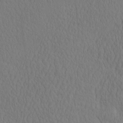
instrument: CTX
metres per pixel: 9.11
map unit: eHh
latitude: -2.9541
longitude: 15.7478
